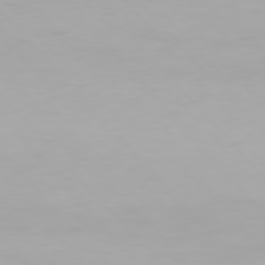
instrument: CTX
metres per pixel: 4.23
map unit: Hpe
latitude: 76.4979
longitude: -135.7071
